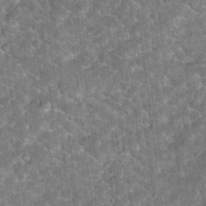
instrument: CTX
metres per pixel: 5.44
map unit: Hto
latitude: 17.6316
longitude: -38.0822
